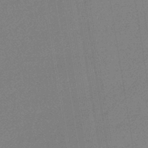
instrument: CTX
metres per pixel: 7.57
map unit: lHb
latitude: -43.4265
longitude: 79.7666
